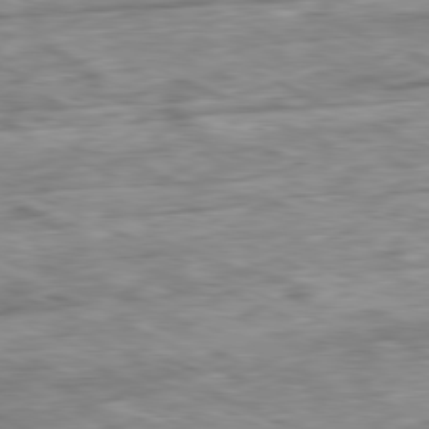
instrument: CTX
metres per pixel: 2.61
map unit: Ap
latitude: -80.9731
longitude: -90.3656
